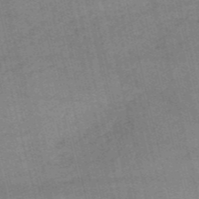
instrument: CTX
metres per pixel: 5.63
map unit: HNb
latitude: -53.3698
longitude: -40.7246
